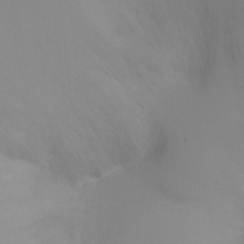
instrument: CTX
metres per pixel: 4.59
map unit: Ht
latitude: -8.4818
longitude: -27.7072
